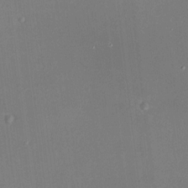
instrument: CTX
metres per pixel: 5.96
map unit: HNhu
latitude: 8.4979
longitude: 9.0864
